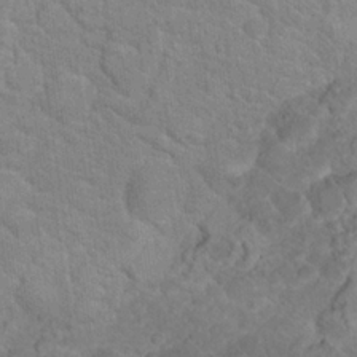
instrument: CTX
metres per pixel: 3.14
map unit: Hto
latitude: 18.5168
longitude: -37.5182
